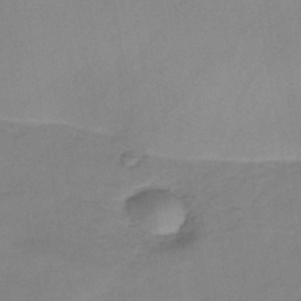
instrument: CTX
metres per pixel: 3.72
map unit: HNb
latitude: -45.4265
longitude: -39.3293
